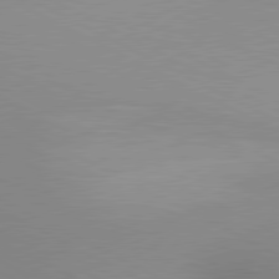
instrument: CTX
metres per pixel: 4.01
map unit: lApd
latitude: 80.7813
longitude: 134.5007
